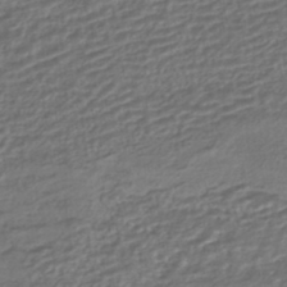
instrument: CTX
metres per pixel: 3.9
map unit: HNhu
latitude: -43.2753
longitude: 104.8975
